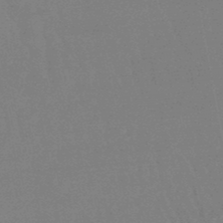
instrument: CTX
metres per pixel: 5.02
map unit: eHb
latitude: -46.4818
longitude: 80.2551
